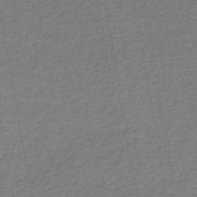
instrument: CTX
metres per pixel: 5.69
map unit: lHb
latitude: -45.2565
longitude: 61.1053
